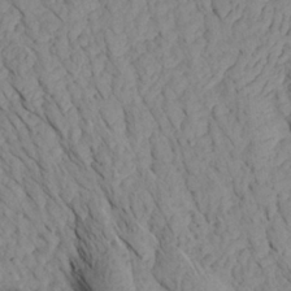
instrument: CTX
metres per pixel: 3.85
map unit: Aa
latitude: 27.7072
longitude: -133.6127
